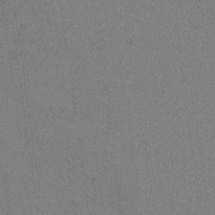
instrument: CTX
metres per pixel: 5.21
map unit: HNhu
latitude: -1.4455
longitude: -1.3670
